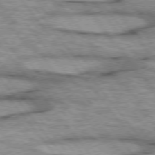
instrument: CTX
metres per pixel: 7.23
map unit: lApd
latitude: 75.2348
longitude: -48.8380
